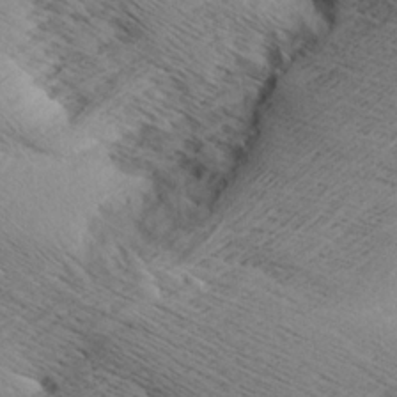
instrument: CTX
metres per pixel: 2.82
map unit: Aa
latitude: 7.7827
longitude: -140.8380
